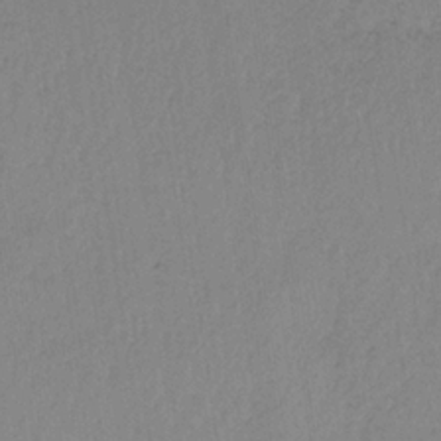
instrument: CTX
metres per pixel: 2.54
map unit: HNb
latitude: -34.0661
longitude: 63.6533
